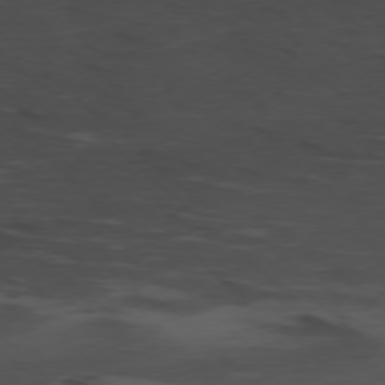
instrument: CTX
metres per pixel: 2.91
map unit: Ap
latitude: -78.3306
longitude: -61.1403
